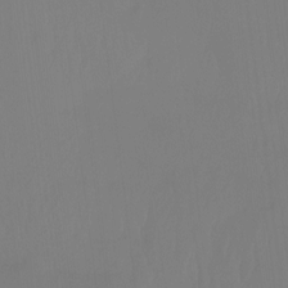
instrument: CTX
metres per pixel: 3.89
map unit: Htu
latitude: -14.7841
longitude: -48.3656
